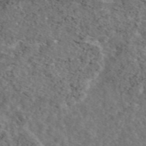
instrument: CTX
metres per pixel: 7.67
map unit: eAb
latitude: 46.2145
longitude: 113.6155
